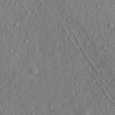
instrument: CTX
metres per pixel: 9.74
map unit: lHvf
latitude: 23.5560
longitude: 143.8233
